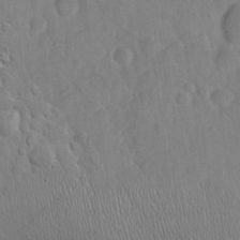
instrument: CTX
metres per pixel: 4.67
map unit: Hve
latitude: 19.1781
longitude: 150.2362
